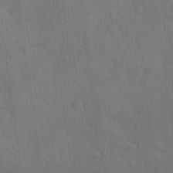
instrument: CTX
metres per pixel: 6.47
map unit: Ave
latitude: -8.0472
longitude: -120.5546
